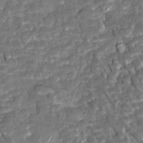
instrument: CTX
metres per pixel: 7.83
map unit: Htu
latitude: 1.6127
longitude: 142.3684
